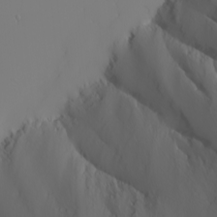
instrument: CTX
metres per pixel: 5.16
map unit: Nhu
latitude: -6.1983
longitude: -96.0633
